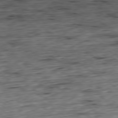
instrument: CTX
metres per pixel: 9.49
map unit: Hpe
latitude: -79.3698
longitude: 11.1809
